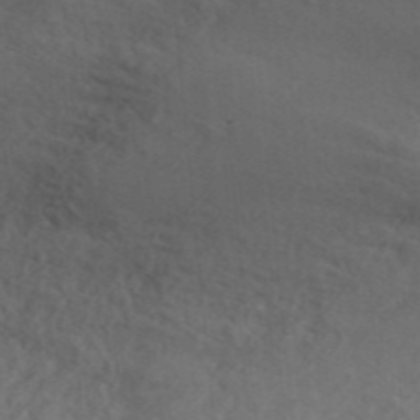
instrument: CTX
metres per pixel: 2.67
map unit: ANa
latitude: 46.4601
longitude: 26.3873
